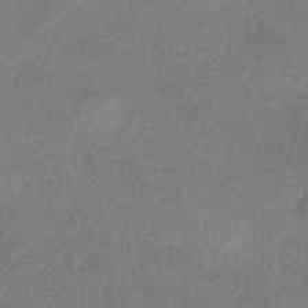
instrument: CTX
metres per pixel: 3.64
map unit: HNb
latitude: -32.3496
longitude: 58.8974
